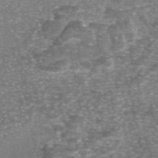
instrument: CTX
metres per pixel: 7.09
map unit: eAb
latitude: 46.4412
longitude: 104.0472
